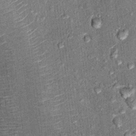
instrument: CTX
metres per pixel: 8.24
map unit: Ht
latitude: 11.2915
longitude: -37.4804
